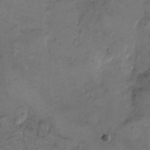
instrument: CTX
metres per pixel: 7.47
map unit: eHh
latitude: 9.3104
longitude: -62.5924
